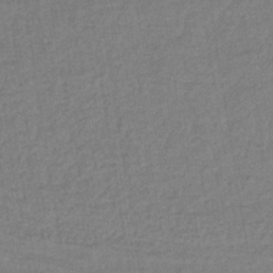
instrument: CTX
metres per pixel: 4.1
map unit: lHb
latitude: -38.0850
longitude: 63.2187
